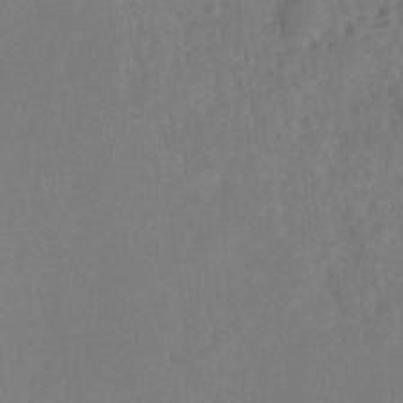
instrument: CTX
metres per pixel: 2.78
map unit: HNhu
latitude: -28.4818
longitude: 74.7464
